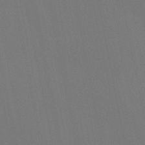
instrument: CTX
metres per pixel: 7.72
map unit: HNb
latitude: -45.9556
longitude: 55.9556
